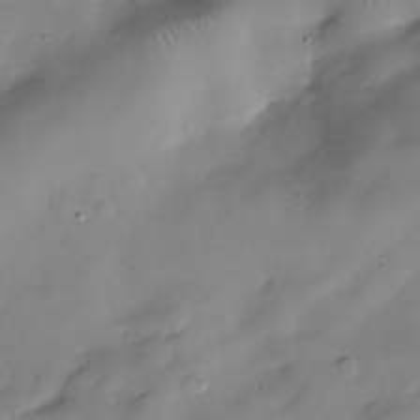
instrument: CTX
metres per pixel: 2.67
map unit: Hve
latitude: -30.1606
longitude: 94.7463
